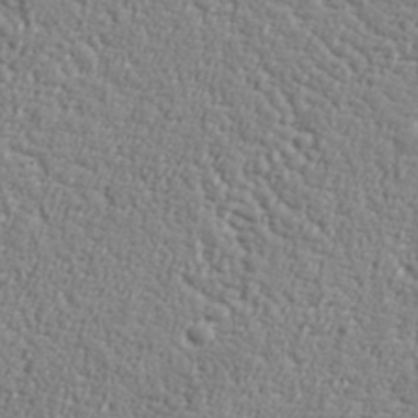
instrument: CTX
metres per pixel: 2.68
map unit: lHvf
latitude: 37.9906
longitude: -92.1200
